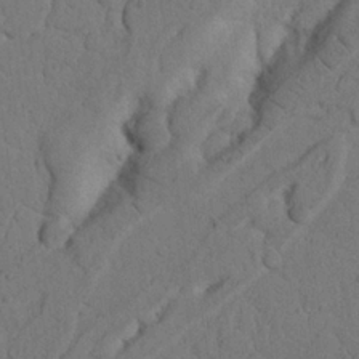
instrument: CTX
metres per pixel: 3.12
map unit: Nhu
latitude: 21.3293
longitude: -74.8191
